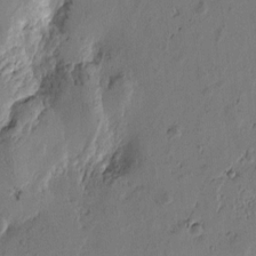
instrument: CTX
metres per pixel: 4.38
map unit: Htu
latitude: -3.5021
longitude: -177.3670
